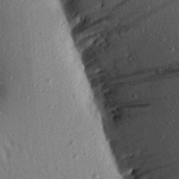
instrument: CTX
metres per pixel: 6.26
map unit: Aa
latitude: 17.3671
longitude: -147.4238
